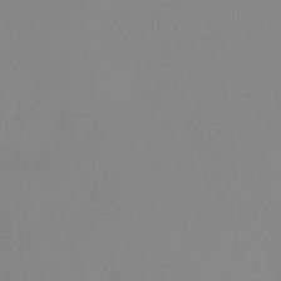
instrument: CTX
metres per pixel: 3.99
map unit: HNhu
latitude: 3.1781
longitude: 7.7666
